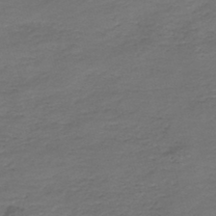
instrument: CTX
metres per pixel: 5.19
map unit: HNb
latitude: -43.6910
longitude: 50.8030
